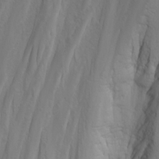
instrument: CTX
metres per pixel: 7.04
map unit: Nhu
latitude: -5.0108
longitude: -80.7813
